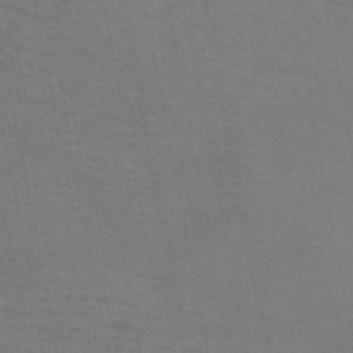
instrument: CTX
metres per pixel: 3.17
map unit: HNb
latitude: -46.2739
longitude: -47.4994
